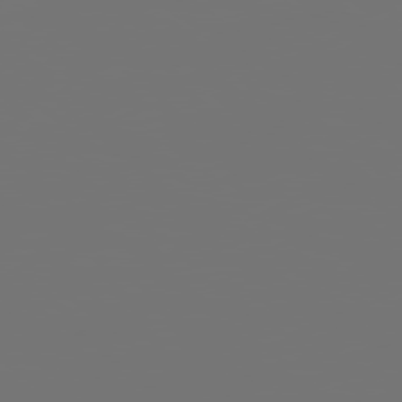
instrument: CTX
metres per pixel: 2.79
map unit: Hpe
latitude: 78.3845
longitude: 174.3117
